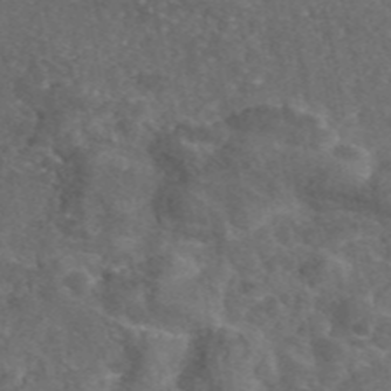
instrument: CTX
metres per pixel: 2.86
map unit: eAb
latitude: 46.4223
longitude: 112.3117
